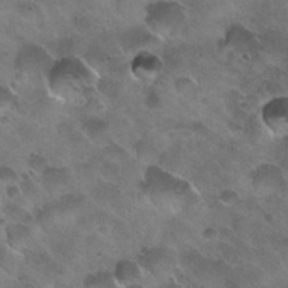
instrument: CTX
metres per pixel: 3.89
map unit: Nhu
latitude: 30.3845
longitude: -54.1011
